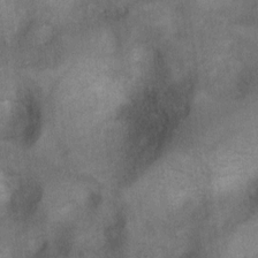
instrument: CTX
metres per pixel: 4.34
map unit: Ht
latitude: 4.0444
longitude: -28.5923
